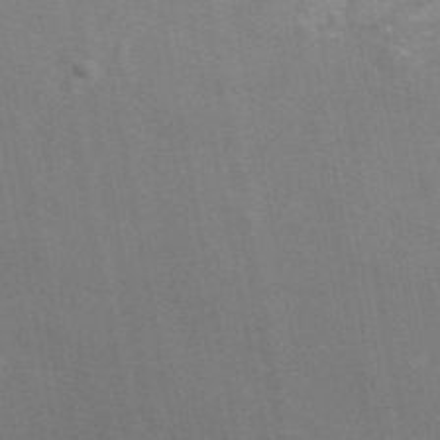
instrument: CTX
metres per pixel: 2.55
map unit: eAb
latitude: 46.8191
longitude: 116.7085
